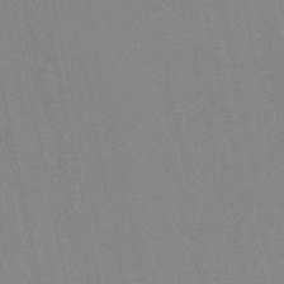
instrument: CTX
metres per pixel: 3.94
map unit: lHb
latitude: -49.8045
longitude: 69.1620
